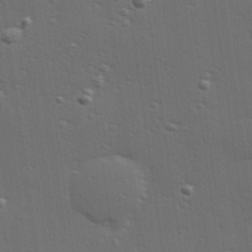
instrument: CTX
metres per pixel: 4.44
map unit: Hve
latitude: 27.7261
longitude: -91.7261
